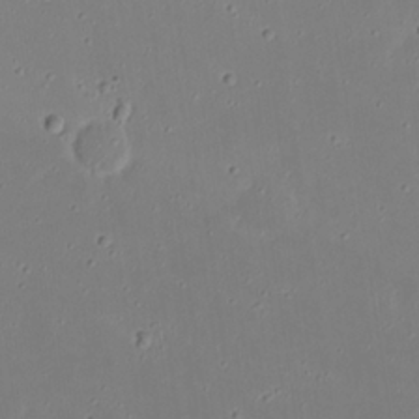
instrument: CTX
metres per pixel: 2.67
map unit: eHh
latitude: 20.4223
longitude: -72.4223
